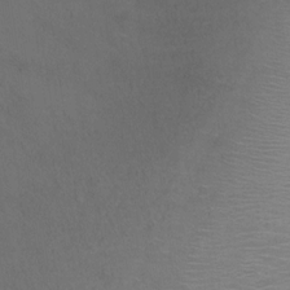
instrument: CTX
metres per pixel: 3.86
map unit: Ht
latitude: 1.6694
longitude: -25.8394
